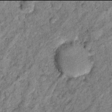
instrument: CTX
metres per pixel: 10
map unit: Hto
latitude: 13.9906
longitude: -34.6868
